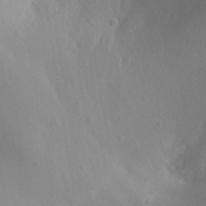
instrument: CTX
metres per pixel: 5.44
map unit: Aa
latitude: 30.5546
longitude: -141.2348
